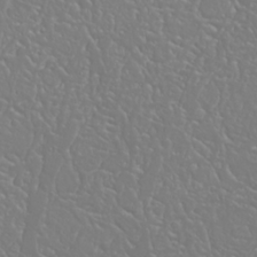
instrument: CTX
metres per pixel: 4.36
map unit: Nhu
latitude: 23.7638
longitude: -64.1389
